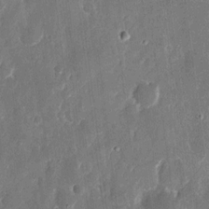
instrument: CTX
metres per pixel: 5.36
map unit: eHh
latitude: 11.8961
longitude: -72.5357
